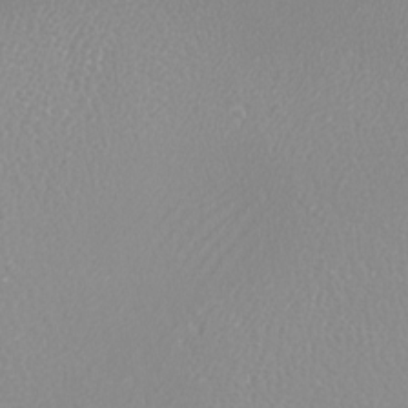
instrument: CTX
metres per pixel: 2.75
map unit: Nhu
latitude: -8.2928
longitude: -91.5938
